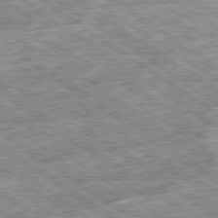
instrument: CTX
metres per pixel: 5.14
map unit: Ap
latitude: -79.8989
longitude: -75.9528
